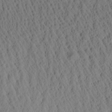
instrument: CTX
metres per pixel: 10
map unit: Aa
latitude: 26.7624
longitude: -135.4237
